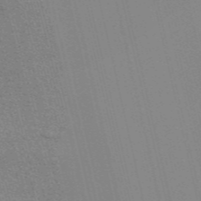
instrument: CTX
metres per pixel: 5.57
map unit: Nve
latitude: -57.0486
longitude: 60.9353
